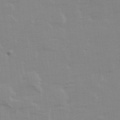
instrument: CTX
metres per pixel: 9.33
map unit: Ave
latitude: 13.9150
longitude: -103.6505
